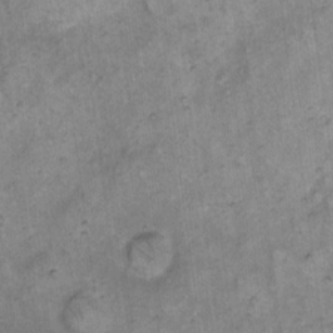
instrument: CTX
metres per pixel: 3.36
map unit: eHh
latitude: 14.5357
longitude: -65.2159
